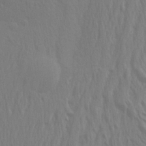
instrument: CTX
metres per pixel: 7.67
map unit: Aa
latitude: 25.3292
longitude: -145.7638
